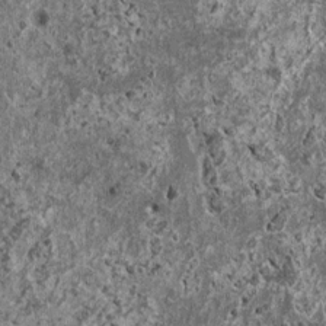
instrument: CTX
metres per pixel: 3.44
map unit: HNhu
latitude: 0.6301
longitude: 3.7666
